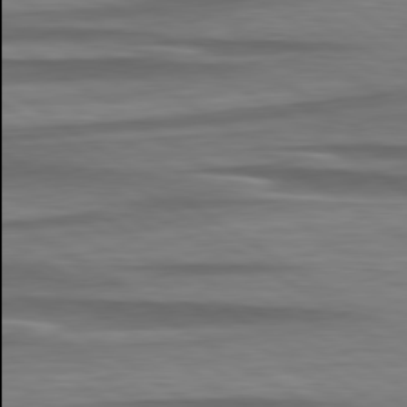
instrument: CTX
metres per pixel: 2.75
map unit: lApd
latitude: 79.5560
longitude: -113.9906
